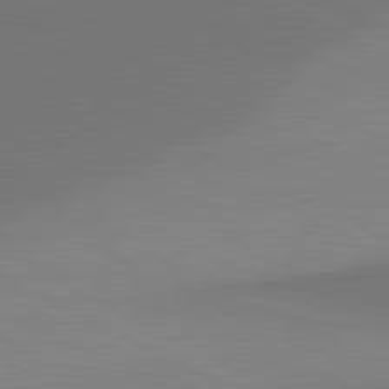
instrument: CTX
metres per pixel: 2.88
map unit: lApd
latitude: 81.4426
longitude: 146.0850
